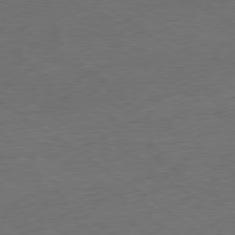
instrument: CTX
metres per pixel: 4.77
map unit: Hpe
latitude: -79.2376
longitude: 9.8800
